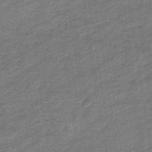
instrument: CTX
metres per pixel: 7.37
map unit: eHb
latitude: -36.4629
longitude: 77.5966
